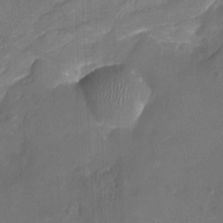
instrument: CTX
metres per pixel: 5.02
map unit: Nhu
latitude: -16.2929
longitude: -57.8016
